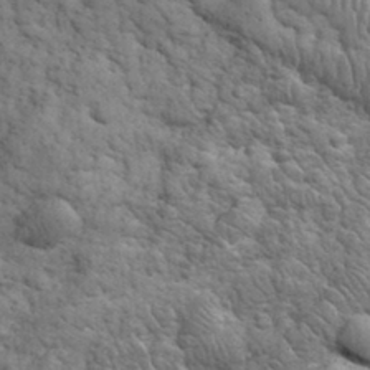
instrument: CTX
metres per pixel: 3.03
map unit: eHh
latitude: 32.4034
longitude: -67.7449
